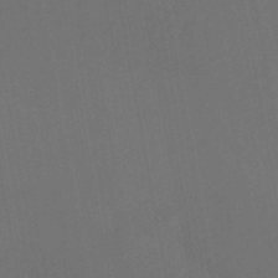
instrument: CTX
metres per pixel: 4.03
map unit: HNhu
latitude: -46.3495
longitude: 93.2376
